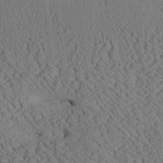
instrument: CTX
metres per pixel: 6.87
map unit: Aa
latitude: 25.5749
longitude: -134.4601
